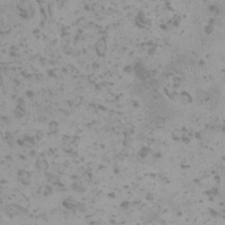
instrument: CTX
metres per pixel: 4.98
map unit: HNhu
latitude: 0.5923
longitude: 2.2172
